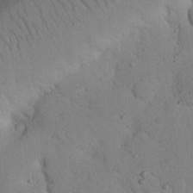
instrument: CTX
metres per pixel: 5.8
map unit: Nhu
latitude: 22.7435
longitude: -75.2537
